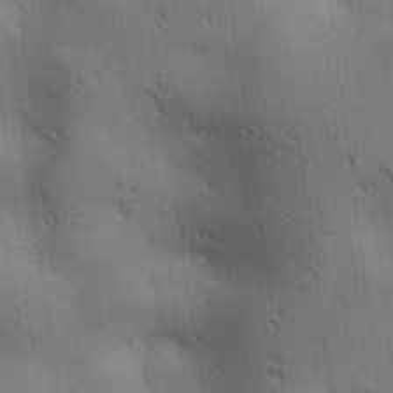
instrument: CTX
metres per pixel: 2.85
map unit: lAa
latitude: 12.1767
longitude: -107.8772
